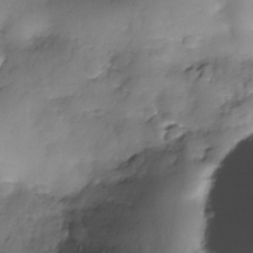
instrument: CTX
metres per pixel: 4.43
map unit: Nhe
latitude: -37.5588
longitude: -147.6883
